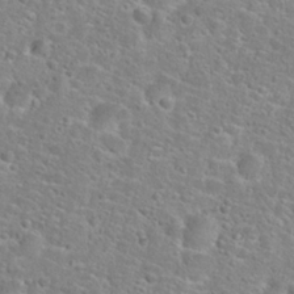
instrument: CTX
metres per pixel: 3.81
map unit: Hto
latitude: 24.8757
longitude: -48.8380
